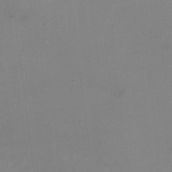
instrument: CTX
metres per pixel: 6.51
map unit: HNhu
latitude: -0.4251
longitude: -4.6868
